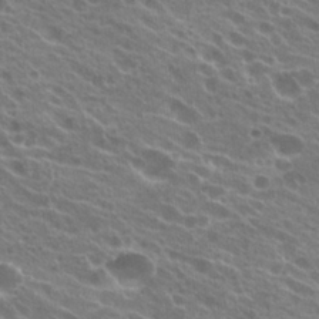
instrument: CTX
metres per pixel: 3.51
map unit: Hto
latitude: 23.1781
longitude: -38.6301
